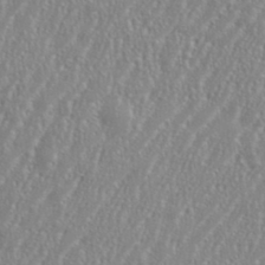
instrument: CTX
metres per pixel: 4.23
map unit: eHh
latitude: 35.2914
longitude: -132.5357
